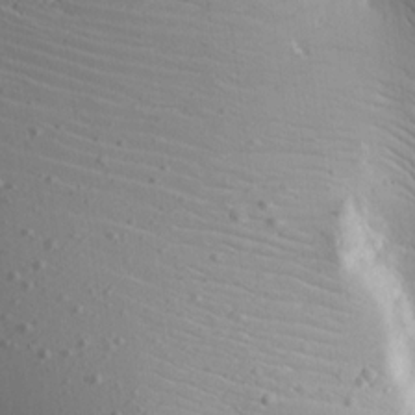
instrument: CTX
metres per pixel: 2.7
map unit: lAvf
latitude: 16.5168
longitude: -126.7057
